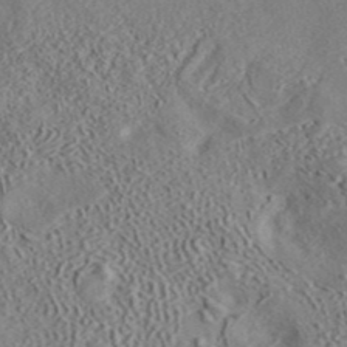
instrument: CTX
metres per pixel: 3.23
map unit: ANa
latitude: 41.6882
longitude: 33.2943
